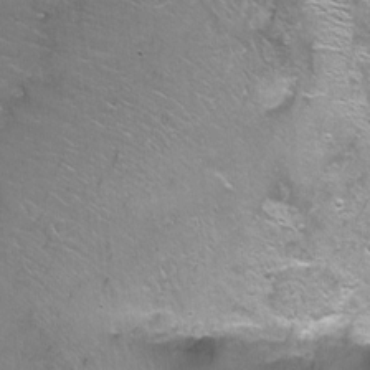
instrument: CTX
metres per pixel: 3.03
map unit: Nhu
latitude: -6.5384
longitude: -44.4412
